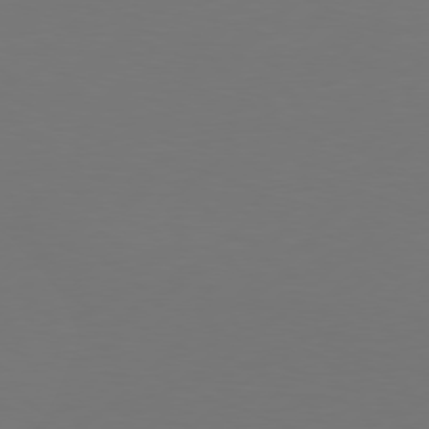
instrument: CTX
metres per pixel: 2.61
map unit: Hpe
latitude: 76.9136
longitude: -131.7828
